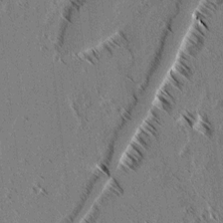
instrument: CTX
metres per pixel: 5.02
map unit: lAvf
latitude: 3.4804
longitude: -106.1578
